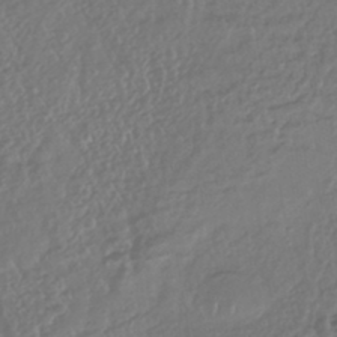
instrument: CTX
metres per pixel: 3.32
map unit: HNhu
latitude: -44.1228
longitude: 104.4629
